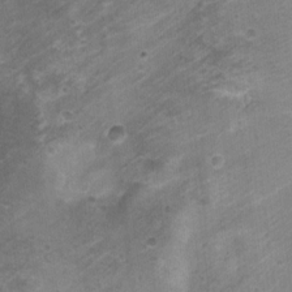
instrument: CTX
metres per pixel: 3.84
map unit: Nhu
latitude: 5.5560
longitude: -18.1200
